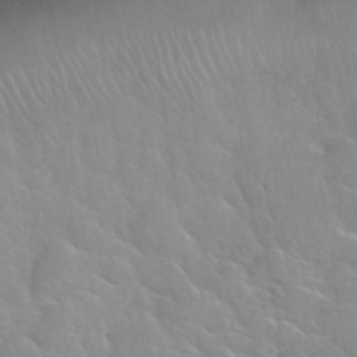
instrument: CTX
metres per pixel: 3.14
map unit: Hto
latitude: 34.9891
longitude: -51.4993
